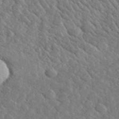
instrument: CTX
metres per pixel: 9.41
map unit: lHvf
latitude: 37.2348
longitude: -89.8395
